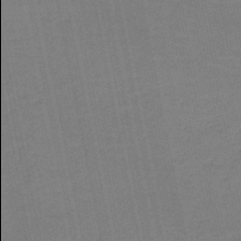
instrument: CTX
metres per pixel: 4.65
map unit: HNb
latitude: -49.8801
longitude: -49.9906
